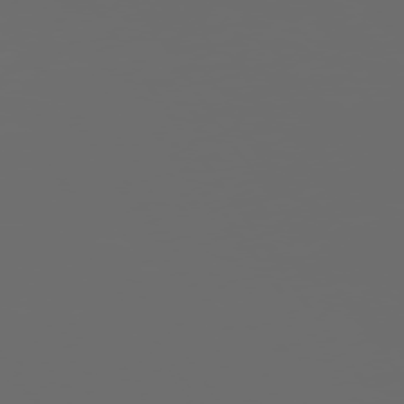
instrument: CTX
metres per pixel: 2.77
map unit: Hpe
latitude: 73.8206
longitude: -128.2333
